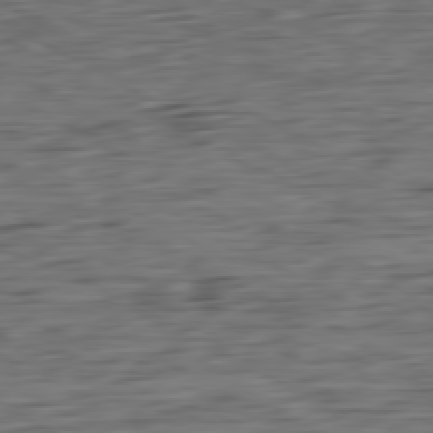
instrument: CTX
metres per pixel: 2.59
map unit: Ap
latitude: -80.8597
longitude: -95.9150
